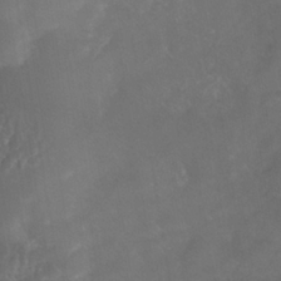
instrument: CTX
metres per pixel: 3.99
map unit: Nhe
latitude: -38.1417
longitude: -113.4426
